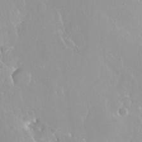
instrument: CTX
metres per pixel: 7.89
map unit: Nhu
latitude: 30.1578
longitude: -57.0269
